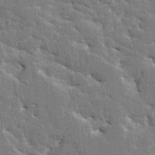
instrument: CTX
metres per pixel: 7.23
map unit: HNhu
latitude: 6.3278
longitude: -5.4426
